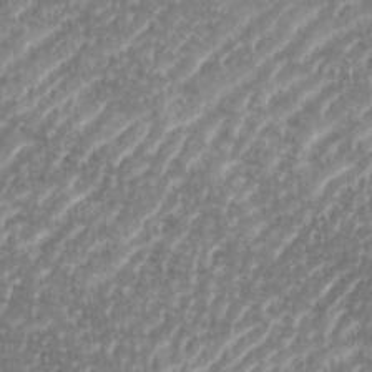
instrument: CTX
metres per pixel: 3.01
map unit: eHh
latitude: 35.4426
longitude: -134.5168
